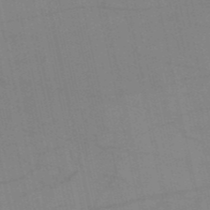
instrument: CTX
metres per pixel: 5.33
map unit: HNb
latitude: -53.0108
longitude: -47.1781
